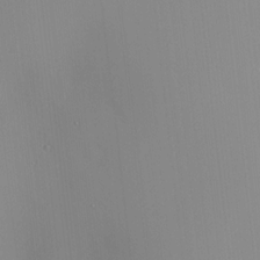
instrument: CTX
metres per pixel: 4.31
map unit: HNhu
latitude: 7.8394
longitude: 8.6707
